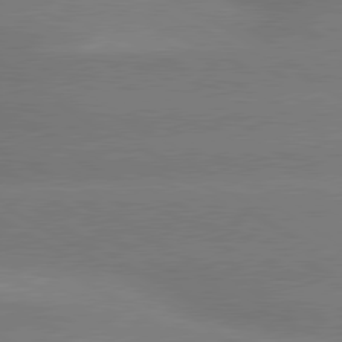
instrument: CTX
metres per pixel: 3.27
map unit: lApd
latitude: 80.1011
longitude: -149.0836
